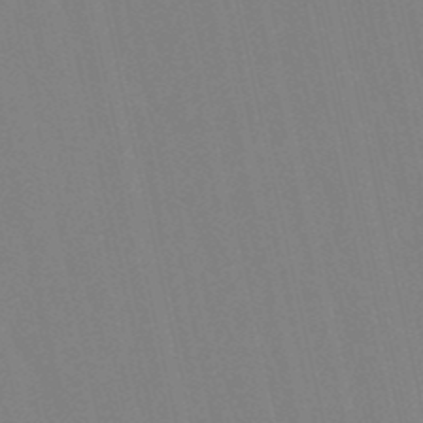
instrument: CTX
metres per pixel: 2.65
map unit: eHb
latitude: -50.0661
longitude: 76.9164
